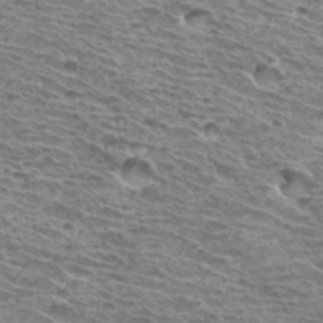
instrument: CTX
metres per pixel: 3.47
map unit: Hto
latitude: 33.1592
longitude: -40.0255
